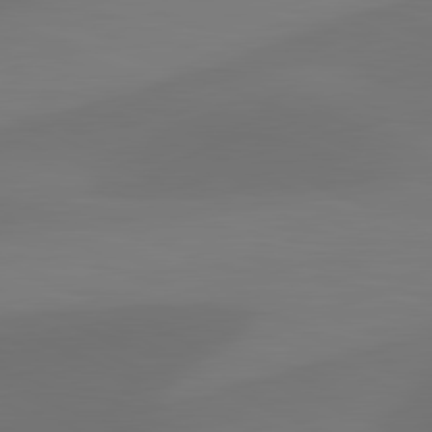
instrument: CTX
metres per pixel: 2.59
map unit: lApd
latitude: 81.3293
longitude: 128.2929
